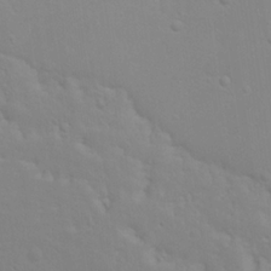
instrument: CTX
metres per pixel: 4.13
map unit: Nhu
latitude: 20.6869
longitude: -73.4238
